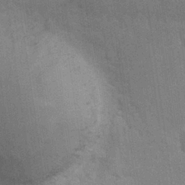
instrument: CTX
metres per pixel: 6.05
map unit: Nhu
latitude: 26.7057
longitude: -64.1389
